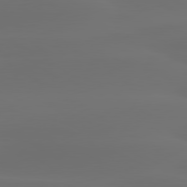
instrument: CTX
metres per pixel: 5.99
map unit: lApd
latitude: 80.2145
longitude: -84.5924
